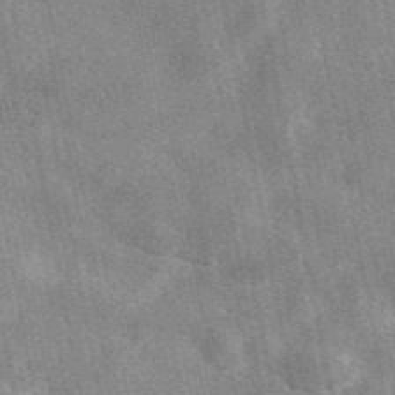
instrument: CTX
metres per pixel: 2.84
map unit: eAb
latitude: 47.6316
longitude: 122.2173
